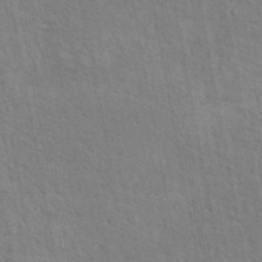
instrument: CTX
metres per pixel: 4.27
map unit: eAb
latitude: 42.7246
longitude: 113.5777
